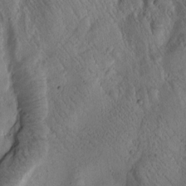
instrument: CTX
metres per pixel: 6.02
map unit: Htu
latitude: -1.1432
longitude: 170.5952
